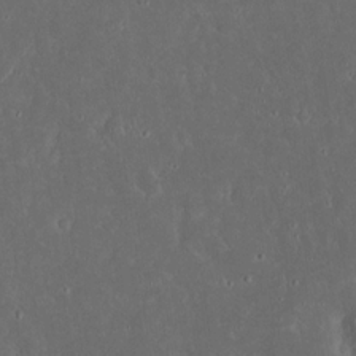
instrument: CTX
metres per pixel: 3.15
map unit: eHh
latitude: 16.9892
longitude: -73.8584
